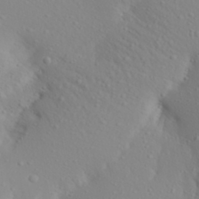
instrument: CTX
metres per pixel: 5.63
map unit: Aa
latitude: 28.1767
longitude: -146.3090
